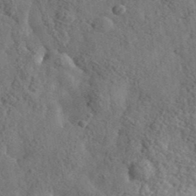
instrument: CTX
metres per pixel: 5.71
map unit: eHh
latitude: 36.1956
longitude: -80.1200
